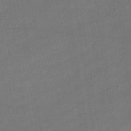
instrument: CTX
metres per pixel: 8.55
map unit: eHb
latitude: -33.1998
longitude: 72.8030
